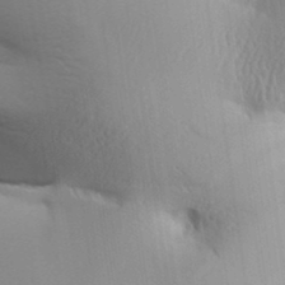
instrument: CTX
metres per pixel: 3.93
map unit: Aa
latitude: 31.9906
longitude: -140.9324
